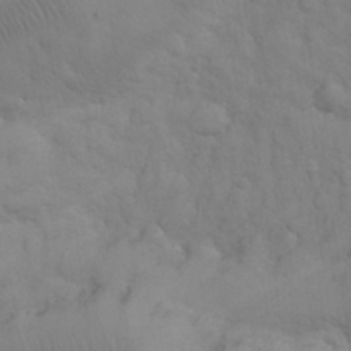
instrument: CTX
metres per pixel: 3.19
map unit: eHh
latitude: 31.4049
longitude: -67.5938
